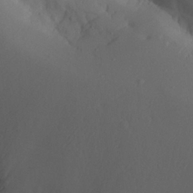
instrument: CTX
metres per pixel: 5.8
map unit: Aa
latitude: 26.4223
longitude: -128.4790
